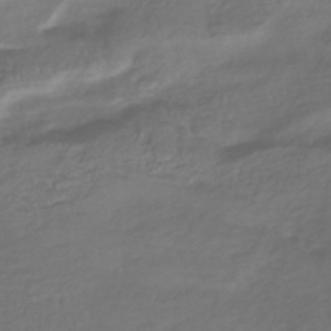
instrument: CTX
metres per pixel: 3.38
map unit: lHb
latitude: -39.1809
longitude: 69.8800
